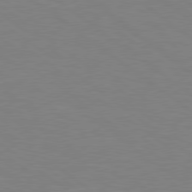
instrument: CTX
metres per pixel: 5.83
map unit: Hpe
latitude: 78.8002
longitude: -149.1592
